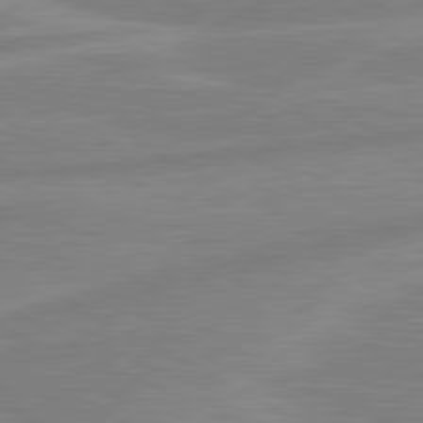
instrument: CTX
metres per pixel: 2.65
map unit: lApd
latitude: 80.8191
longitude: -168.3656
